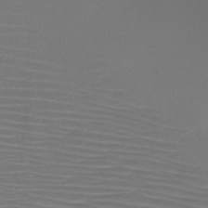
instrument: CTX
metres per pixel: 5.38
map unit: HNb
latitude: -47.2376
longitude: -42.2145
